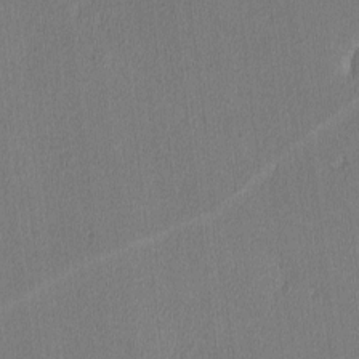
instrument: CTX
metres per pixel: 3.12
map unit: lHvf
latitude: -12.6141
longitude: -100.5357
